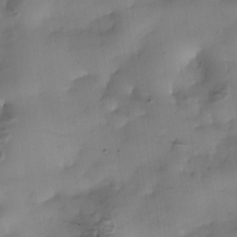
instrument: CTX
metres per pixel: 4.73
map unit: Nhe
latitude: -37.9556
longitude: -117.3860
